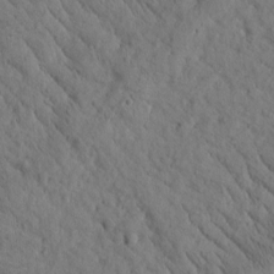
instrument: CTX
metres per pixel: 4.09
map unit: Htu
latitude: -0.3307
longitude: 175.1053
